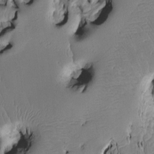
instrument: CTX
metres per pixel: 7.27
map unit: Htu
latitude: -4.8408
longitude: 156.5385
